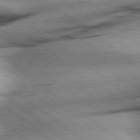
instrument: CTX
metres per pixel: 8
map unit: Hpe
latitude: 78.4790
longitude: -155.0647
